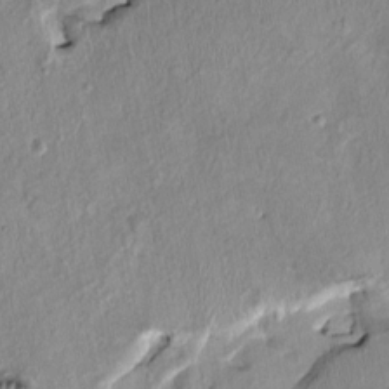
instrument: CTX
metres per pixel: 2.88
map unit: HNhu
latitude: 3.3859
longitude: -4.4601
